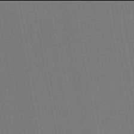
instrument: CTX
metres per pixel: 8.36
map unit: lHb
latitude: -46.0094
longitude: 63.6344
